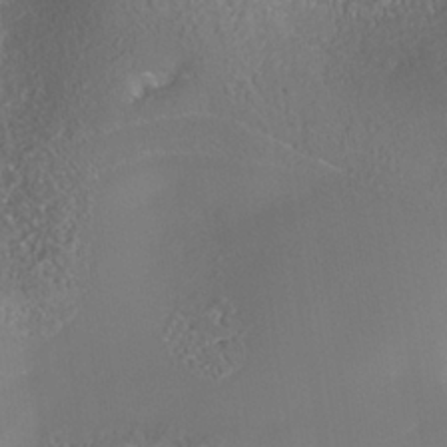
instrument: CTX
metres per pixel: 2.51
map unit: Nhe
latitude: -38.1039
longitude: -119.5938
